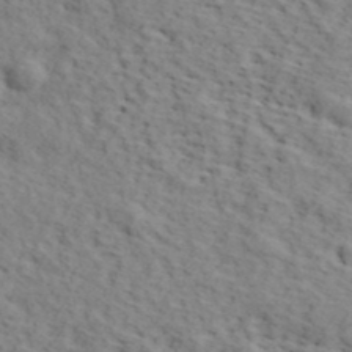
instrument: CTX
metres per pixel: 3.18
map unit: lHvf
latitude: 39.6127
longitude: -86.7813
